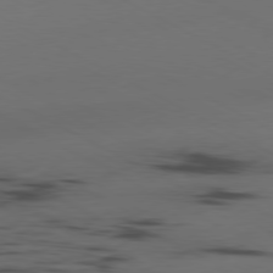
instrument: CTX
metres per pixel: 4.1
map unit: Ap
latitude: -80.6519
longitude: -95.1592
